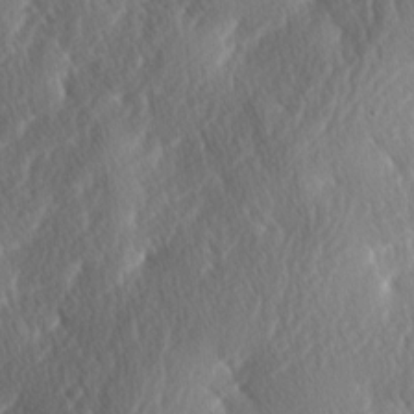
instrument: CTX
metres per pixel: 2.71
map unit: lAa
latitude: -3.5777
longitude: -129.8961
